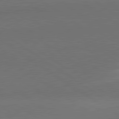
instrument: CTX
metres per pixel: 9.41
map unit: lApd
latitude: 81.0269
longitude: 161.5777
